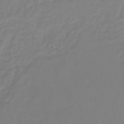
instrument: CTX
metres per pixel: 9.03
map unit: lHb
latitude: -41.7477
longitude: 67.5399
